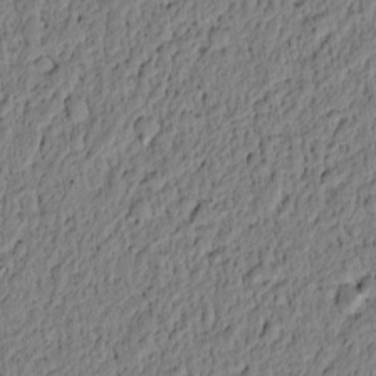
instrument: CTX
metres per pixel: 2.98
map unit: lAvf
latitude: 5.5371
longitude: 164.2173
